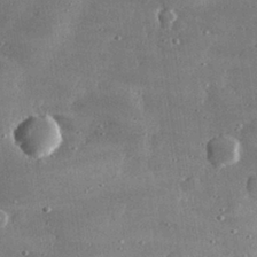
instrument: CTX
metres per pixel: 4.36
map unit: lHvf
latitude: 31.2348
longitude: -89.7639
